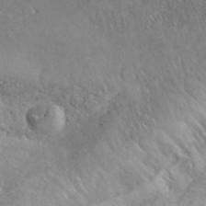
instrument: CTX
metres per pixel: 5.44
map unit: ANa
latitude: 37.2348
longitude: 18.3117
